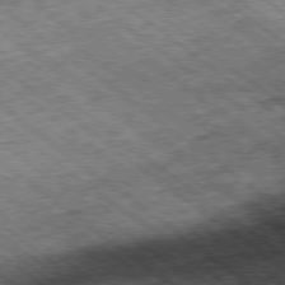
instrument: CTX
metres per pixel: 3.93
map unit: Ap
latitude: -79.3698
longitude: -51.3103
